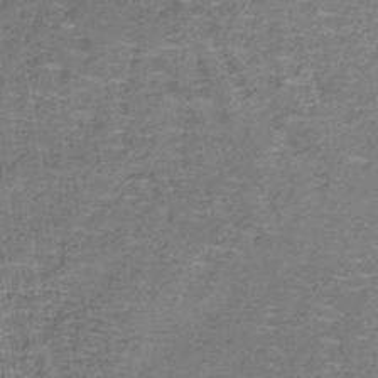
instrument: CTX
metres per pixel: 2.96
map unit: lHb
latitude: -39.1431
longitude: 59.9178
